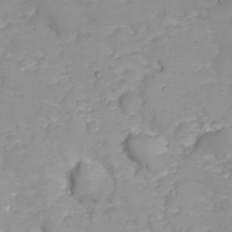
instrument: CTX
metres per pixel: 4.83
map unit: Nhu
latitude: 23.3293
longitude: -60.4034
